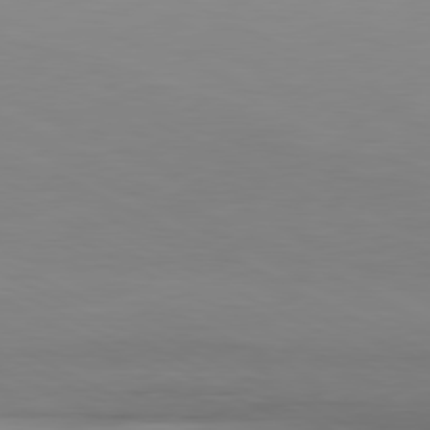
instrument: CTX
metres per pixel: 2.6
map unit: Hpe
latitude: -81.1431
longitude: 18.9164
